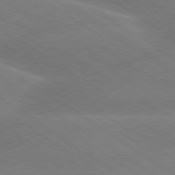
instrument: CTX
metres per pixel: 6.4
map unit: lApd
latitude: 79.8961
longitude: -141.5938
